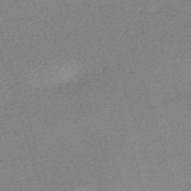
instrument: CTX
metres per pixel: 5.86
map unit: eHh
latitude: -61.5021
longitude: 53.1620
